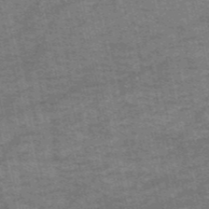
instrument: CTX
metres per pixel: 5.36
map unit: HNb
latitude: -53.9178
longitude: -43.2537
